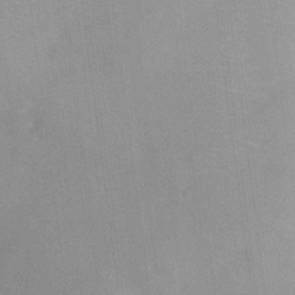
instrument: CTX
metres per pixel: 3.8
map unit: HNhu
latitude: 6.8569
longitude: 3.4076
